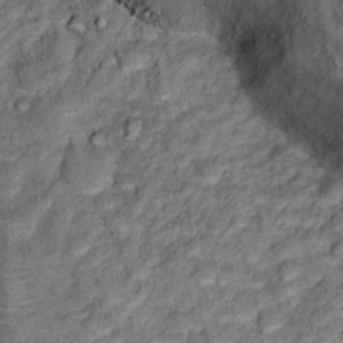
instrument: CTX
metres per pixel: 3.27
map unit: Hto
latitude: 14.8569
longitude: -34.3089
